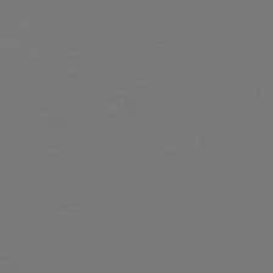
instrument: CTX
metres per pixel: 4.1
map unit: HNb
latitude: -47.2943
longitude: 51.9178
